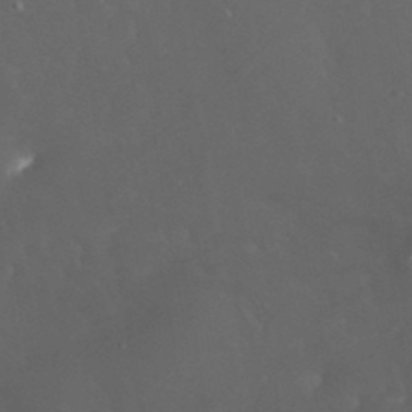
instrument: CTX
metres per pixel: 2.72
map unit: eHh
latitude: 32.1767
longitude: -63.1403
